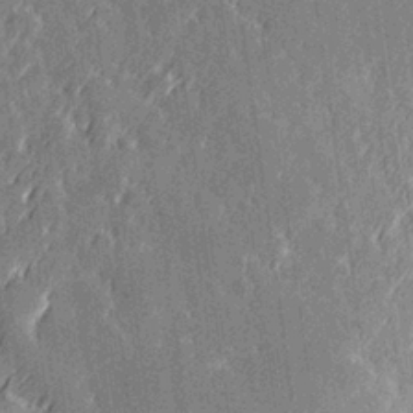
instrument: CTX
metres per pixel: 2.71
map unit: Hve
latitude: 27.1025
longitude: 145.6155
